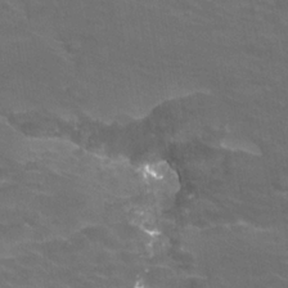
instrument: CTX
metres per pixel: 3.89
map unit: Hve
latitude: -30.3495
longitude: 95.1242
